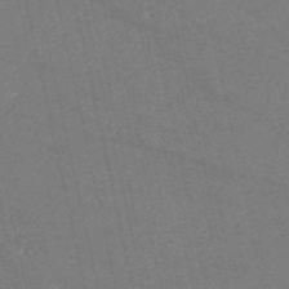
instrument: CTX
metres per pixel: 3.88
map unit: HNb
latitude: -54.9731
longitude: -38.6490
